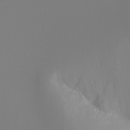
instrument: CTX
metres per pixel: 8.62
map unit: Ht
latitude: -4.6329
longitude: -61.4426
